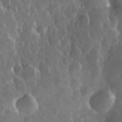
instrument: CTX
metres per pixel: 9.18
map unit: eHh
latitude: 34.3467
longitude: -58.1011
